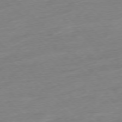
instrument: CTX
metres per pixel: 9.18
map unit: Ap
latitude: -77.4643
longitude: -98.4412
